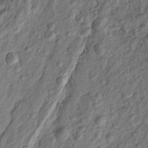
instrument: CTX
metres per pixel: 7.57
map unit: Htu
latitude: -5.1431
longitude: 156.3873
